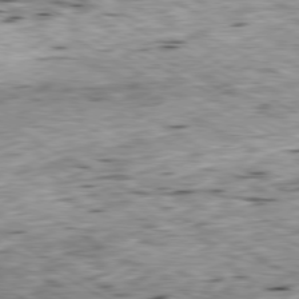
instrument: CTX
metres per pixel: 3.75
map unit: Ap
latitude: -80.2173
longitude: -101.3482
